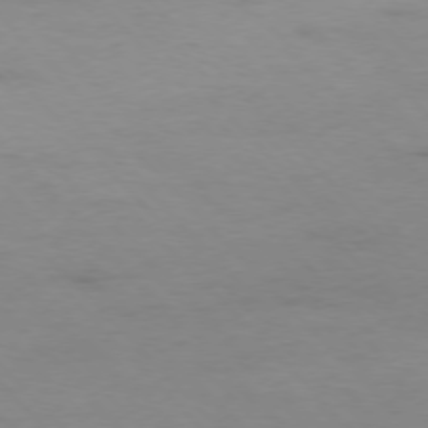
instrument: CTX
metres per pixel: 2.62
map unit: Ap
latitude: -77.1998
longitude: -83.2537
